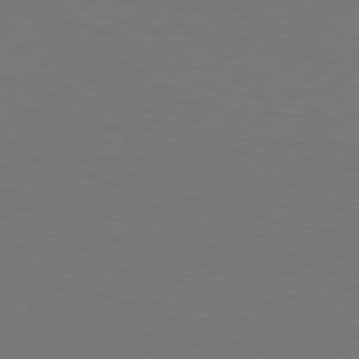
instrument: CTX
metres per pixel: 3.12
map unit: Hpe
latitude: 76.2711
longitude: -131.7261
